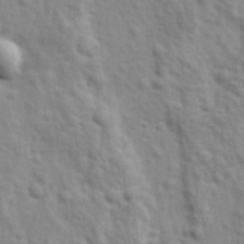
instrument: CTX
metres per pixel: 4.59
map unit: Ave
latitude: 17.4426
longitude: -132.8002
